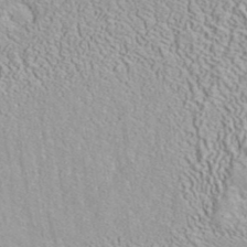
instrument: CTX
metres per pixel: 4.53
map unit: ANa
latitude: 41.1025
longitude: 18.7463
